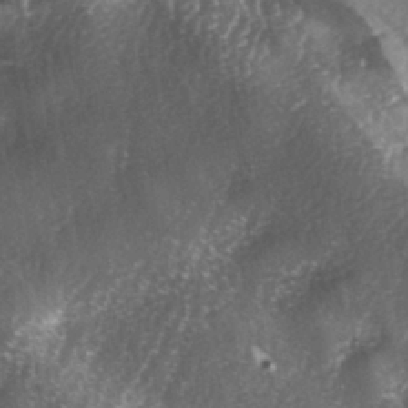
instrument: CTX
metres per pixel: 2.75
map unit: lAa
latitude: -5.2376
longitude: -126.9892
